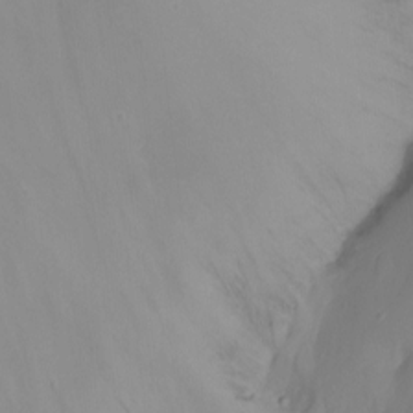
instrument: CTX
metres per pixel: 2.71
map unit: Nhu
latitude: -13.9556
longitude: -61.0836
